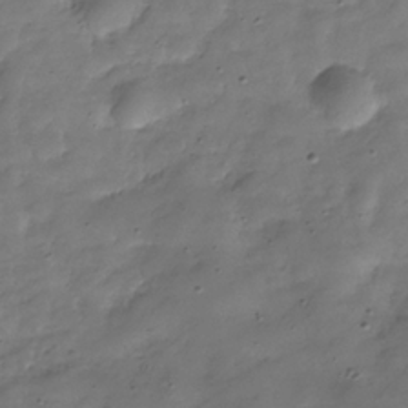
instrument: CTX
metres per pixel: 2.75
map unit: Hve
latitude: -31.5966
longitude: 91.7100
